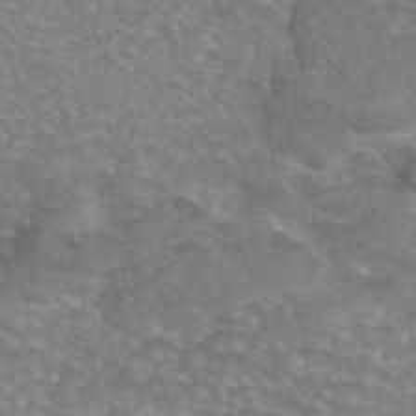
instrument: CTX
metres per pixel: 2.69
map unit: eAb
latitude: 45.8961
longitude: 102.5763
